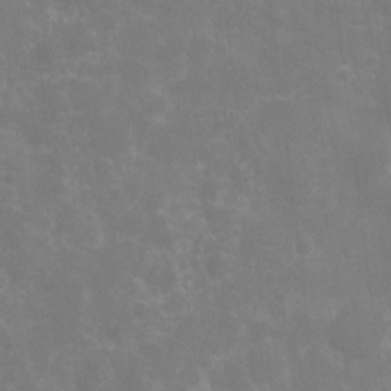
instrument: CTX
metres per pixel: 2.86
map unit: Ht
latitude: -10.9920
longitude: -24.1011
